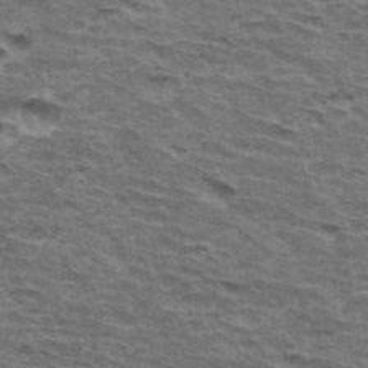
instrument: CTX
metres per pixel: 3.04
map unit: Hto
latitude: 34.4979
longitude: -42.9325
